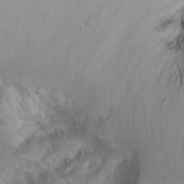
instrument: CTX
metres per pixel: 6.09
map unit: Htu
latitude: -0.7086
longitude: -74.8947
